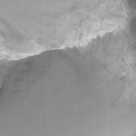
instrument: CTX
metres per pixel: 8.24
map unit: Nhu
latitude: -13.7100
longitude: -56.9513
